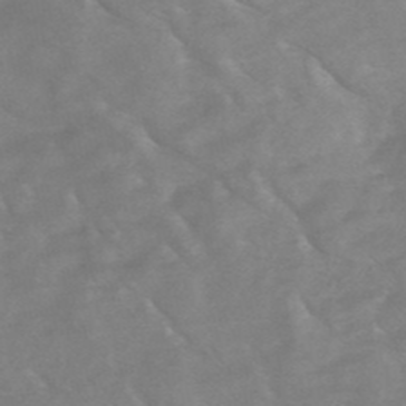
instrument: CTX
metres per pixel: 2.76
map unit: HNb
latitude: -49.2376
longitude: -47.5749
